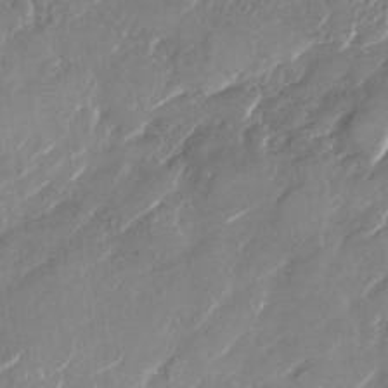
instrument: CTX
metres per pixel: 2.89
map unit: Nhu
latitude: -28.6519
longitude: -73.1404
